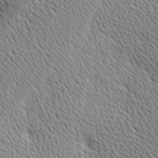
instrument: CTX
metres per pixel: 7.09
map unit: Ave
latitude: 1.5371
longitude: -115.2348
